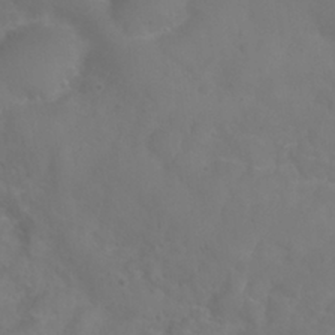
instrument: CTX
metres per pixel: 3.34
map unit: Nhu
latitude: 27.9717
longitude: -55.3482
